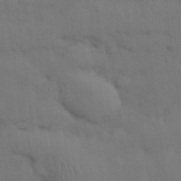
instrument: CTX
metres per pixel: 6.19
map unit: Nhu
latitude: 27.6505
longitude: -69.4616
